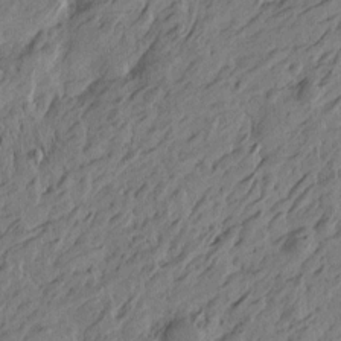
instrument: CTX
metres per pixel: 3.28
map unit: Htu
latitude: -5.6722
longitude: -179.0648
